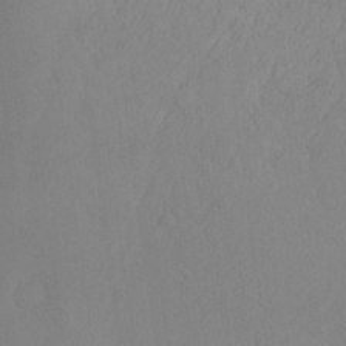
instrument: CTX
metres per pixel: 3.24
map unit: Aa
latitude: 23.4804
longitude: -127.4804
